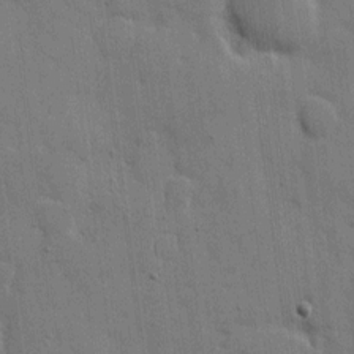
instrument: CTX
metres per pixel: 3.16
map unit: eHh
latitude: 9.0648
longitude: -67.9528
